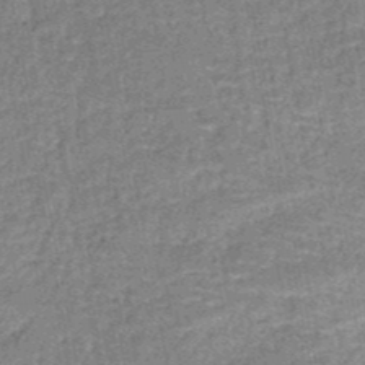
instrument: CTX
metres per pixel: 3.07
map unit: HNb
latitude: -51.4832
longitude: -49.6883
